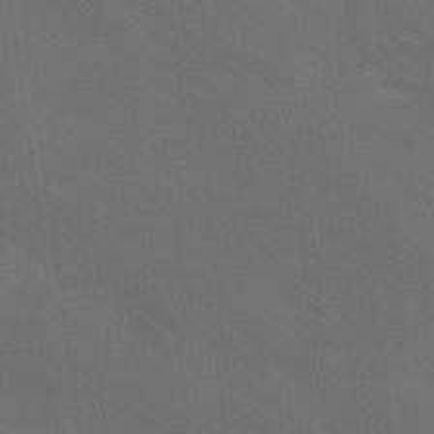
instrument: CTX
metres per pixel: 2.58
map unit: Ave
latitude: -0.3685
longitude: -112.4601
